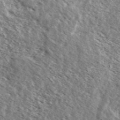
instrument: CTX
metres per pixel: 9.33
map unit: Ave
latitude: 37.9150
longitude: -110.3090
